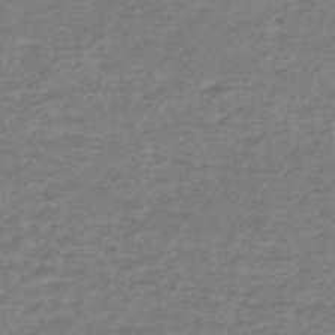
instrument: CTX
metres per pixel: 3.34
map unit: HNhu
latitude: -44.4818
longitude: 101.4454
